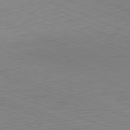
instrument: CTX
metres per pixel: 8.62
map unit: Hpe
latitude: -82.2739
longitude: 14.1795
